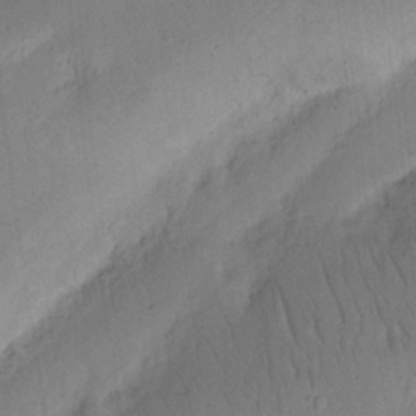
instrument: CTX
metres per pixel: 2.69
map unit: Nhu
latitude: 15.4994
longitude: -75.3293
